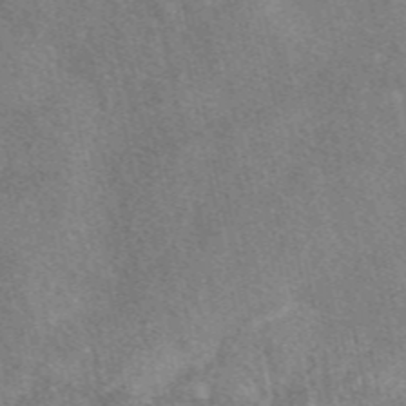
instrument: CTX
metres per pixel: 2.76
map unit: eAb
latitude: 47.8206
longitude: 118.3873
